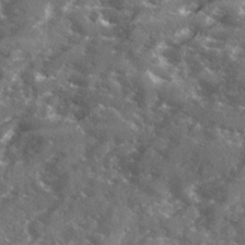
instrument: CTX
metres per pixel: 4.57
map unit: Ave
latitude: 18.5734
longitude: -130.1578
